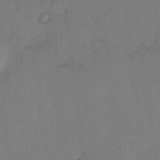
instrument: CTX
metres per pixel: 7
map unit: HNhu
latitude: 5.1970
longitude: 12.5763
